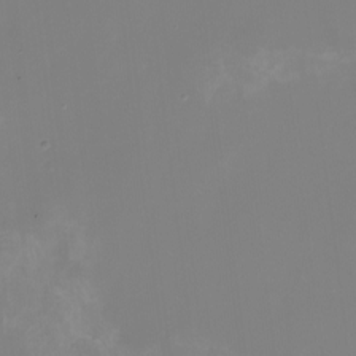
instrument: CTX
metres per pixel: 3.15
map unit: Nhu
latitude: -8.5952
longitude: -83.8205
